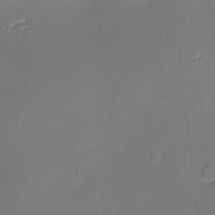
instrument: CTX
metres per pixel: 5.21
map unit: Hve
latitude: -10.3495
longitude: 175.5021
